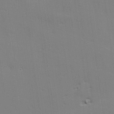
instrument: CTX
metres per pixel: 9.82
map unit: lAvf
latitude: 25.8205
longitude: -112.2144
